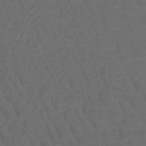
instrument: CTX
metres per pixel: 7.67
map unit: HNb
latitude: -50.2173
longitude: -48.0444
